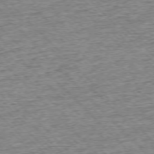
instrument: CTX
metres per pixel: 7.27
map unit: Ap
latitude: -75.9178
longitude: -91.5749
